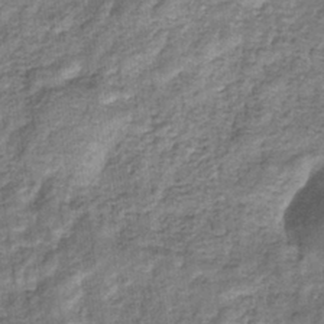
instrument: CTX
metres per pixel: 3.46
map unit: eHb
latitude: -34.3117
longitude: 76.1228
